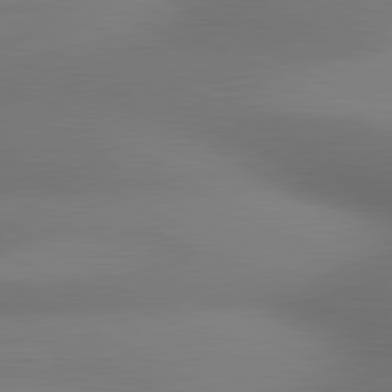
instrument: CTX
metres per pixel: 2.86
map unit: lApd
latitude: 80.8380
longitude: 133.2754
